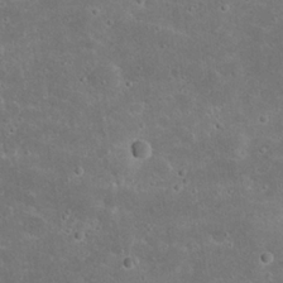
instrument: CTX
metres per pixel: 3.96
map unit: Nhu
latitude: 23.0836
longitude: -71.4804
